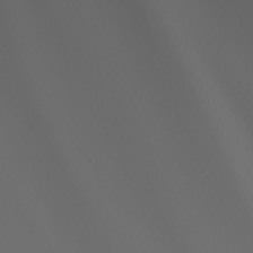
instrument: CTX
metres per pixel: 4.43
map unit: Nhu
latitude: -6.6518
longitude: -96.4790
